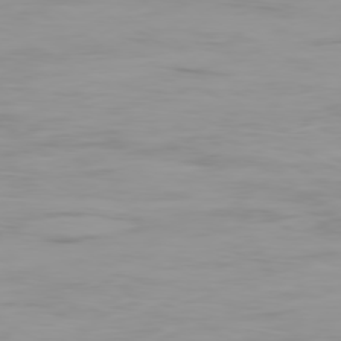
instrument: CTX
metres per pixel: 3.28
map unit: Ap
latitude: -79.7288
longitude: -76.5356
